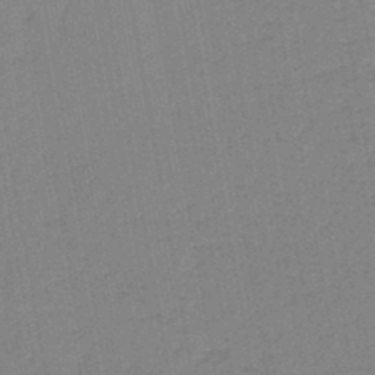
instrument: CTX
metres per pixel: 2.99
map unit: lHb
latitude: -44.8219
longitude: 63.1431
